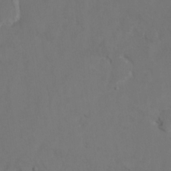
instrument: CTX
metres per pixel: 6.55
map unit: Hto
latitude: 8.1767
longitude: -34.9324
